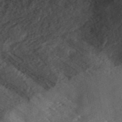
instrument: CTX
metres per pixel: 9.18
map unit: ANa
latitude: 45.3859
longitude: 46.1228
